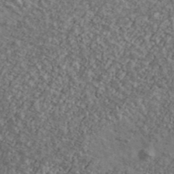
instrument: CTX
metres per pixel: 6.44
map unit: Ave
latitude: 40.9135
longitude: -108.0255
